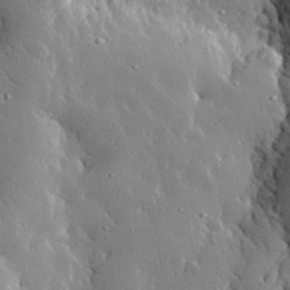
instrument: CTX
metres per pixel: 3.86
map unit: eHh
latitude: 30.8758
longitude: -80.7057
